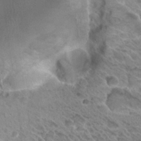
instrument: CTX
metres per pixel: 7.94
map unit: Hto
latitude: 26.3467
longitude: -35.8205
